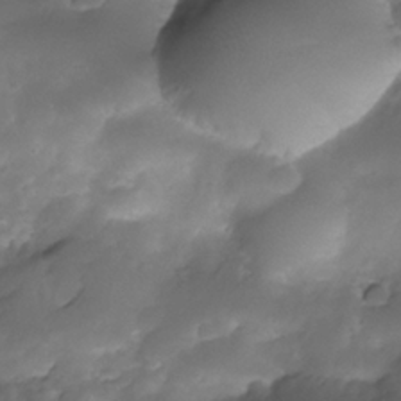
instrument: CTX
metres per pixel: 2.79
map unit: Nhe
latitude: -34.5763
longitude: -146.3090
